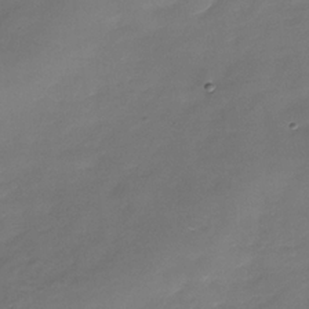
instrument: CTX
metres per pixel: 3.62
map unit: Nhe
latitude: -37.0864
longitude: -87.0647
